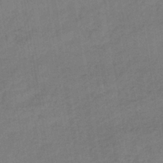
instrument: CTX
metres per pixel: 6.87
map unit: lHb
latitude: -38.6141
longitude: 72.5574
